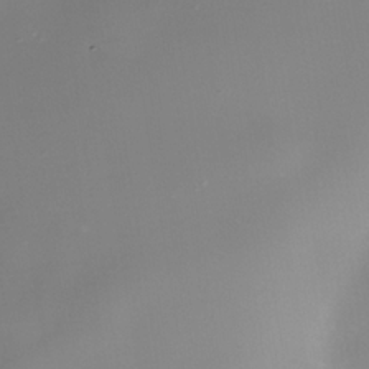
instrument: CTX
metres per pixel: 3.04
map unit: Nhe
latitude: -36.2550
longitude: -117.8017
